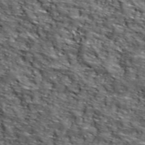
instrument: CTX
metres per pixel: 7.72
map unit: lHvf
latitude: 39.1403
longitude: -86.8380
